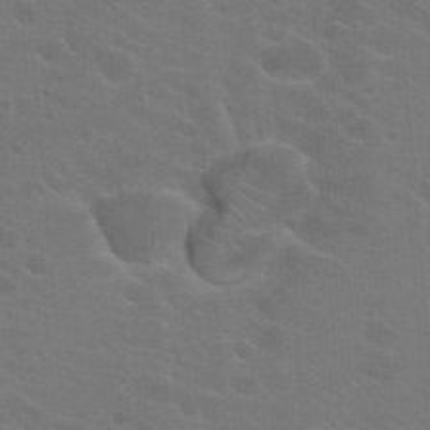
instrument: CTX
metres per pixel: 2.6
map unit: Hto
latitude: 23.2726
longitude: -36.3467
